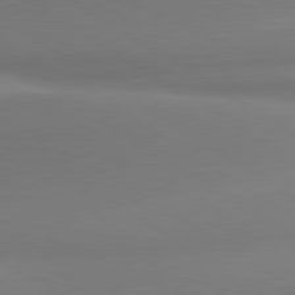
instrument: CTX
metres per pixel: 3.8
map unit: lApd
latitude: 80.2145
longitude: 175.9745
